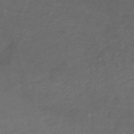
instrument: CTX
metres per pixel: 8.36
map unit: lHb
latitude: -46.3873
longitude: 75.0298
